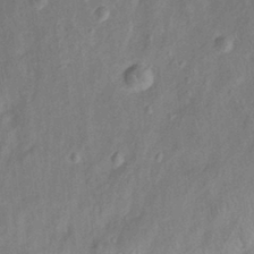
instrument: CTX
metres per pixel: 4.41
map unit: Htu
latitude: -6.1228
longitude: 152.7274
